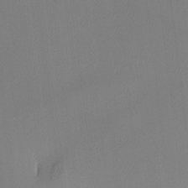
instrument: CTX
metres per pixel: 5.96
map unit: lAa
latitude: 2.4412
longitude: -115.7260
